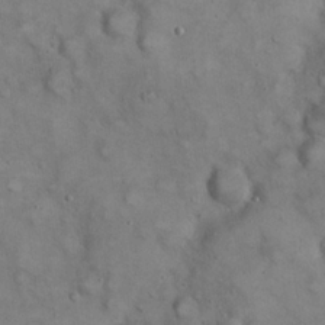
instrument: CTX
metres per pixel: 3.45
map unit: eHh
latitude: 22.2145
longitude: -61.5560
